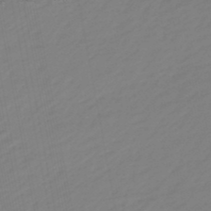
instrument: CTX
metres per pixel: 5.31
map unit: eHb
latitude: -48.1984
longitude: 84.5951
